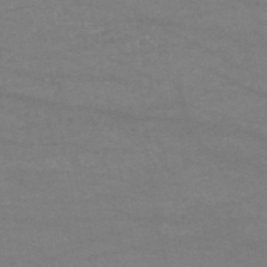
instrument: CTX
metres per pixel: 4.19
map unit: HNb
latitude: -53.7288
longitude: -34.4412
